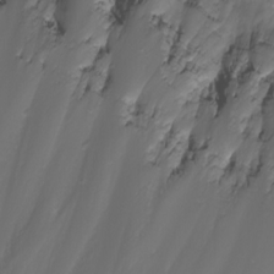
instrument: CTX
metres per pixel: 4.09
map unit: eHh
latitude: -5.4643
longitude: -87.2159
